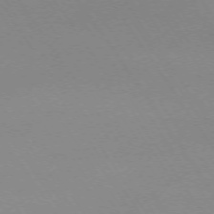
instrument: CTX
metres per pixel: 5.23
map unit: Ap
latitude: -73.9745
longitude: -72.1578
